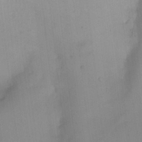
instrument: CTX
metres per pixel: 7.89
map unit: HNhu
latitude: 6.2145
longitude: 13.7289
